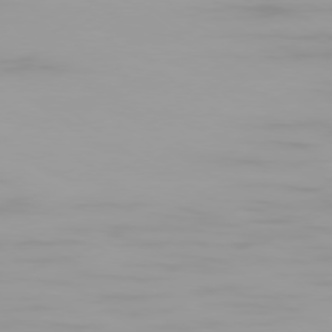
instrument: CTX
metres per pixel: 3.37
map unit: Ap
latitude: -79.3887
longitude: -96.0255
